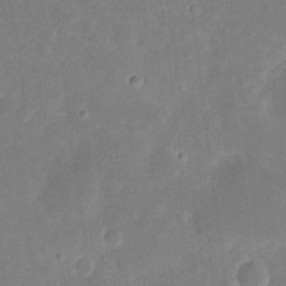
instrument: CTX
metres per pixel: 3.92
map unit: eHh
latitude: 8.2145
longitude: -71.2159
